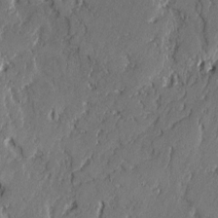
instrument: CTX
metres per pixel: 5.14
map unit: lAvf
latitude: -0.3496
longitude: -106.5168
